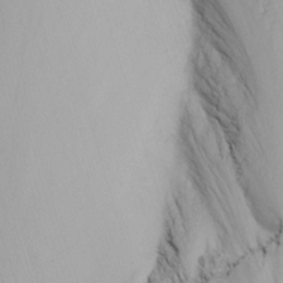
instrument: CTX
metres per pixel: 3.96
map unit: Nhu
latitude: -3.0297
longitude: -72.5357
